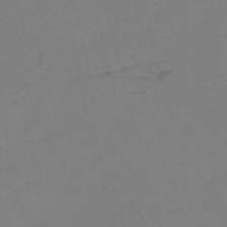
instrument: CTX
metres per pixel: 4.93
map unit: HNb
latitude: -54.5574
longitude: -49.9339
